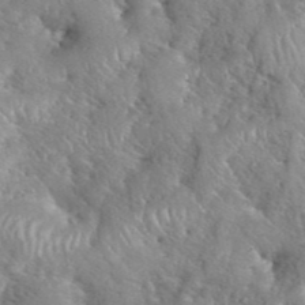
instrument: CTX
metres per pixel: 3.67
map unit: eHh
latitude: 40.1577
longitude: -56.5734
